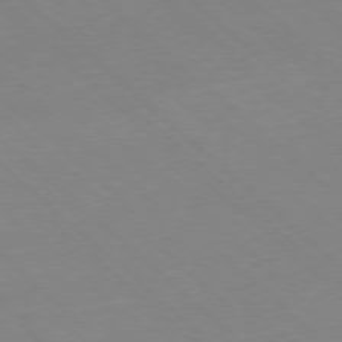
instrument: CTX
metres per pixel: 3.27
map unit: Hpe
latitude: -78.2172
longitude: 13.7478
